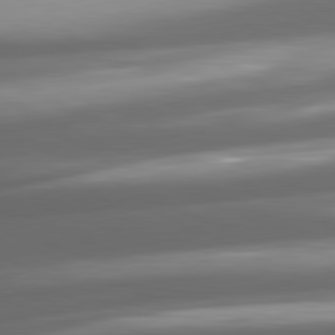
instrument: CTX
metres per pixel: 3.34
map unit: lApd
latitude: 81.0458
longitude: -143.1403
